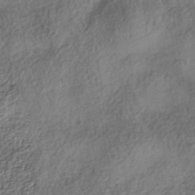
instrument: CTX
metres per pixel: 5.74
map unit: Nhe
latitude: -38.2740
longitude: -147.0648
